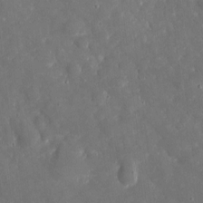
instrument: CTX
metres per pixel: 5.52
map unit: eHh
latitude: 5.1214
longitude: -70.1011
